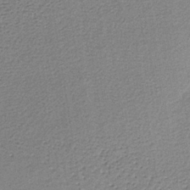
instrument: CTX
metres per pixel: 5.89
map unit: lHb
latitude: -36.5007
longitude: 59.9556
